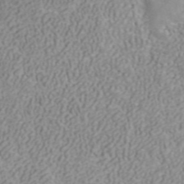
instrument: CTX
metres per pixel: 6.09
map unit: ANa
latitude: 40.7435
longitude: 34.4251
